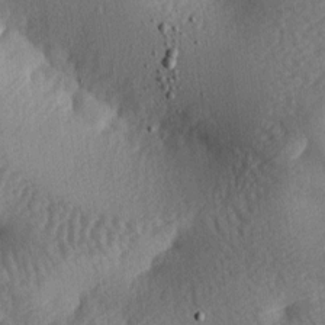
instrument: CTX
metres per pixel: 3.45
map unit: lAa
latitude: -8.0850
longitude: -127.7450
